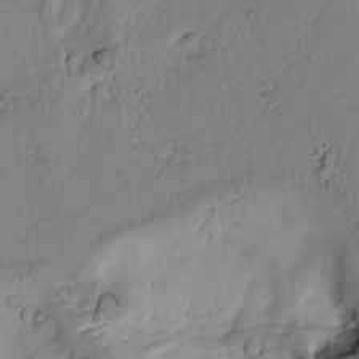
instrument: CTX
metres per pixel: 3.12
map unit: Htu
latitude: -2.8974
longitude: 169.7666
